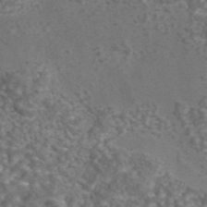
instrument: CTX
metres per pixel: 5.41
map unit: eAb
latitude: 43.4615
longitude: 105.5399
